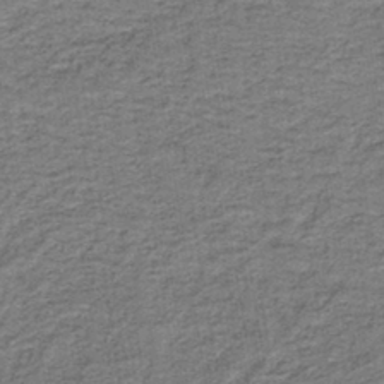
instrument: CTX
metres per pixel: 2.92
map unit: lHb
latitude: -40.7274
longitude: 55.3321
